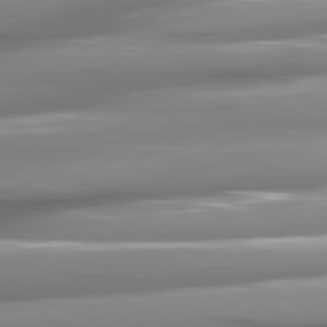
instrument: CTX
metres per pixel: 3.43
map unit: lApd
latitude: 81.1025
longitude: -144.7057
